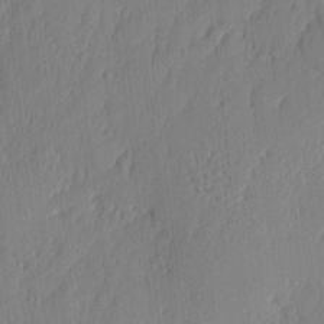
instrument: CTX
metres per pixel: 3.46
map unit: eHh
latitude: 4.3467
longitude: -76.3467
